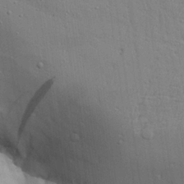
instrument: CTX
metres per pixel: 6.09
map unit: Aa
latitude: 27.3671
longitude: -130.1200
